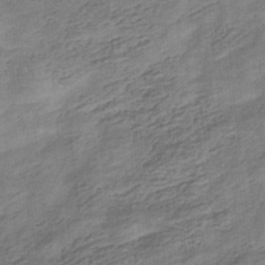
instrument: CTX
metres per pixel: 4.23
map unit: eHb
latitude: -34.2173
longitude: 79.3509
